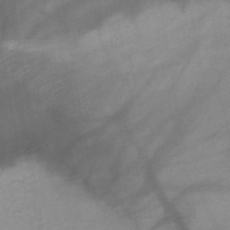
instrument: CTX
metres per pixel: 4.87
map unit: HNb
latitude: -45.9745
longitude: -41.1214
